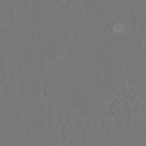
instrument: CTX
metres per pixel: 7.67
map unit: HNhu
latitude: 1.1025
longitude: -0.3845
